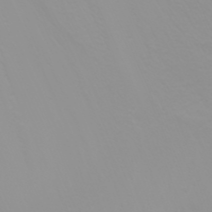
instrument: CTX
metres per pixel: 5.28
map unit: Nhu
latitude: -4.8219
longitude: -79.4994
